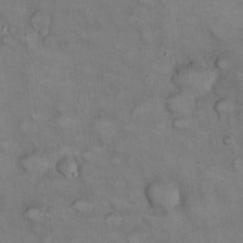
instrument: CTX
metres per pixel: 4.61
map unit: eHh
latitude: 22.3845
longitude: -60.2711
